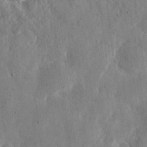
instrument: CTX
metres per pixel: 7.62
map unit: eHh
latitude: 11.1592
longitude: -67.7071
